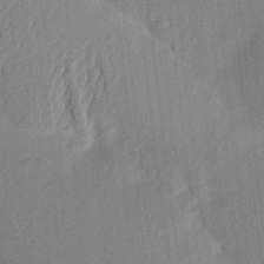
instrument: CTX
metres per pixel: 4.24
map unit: Aa
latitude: 23.2537
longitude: -150.5923
